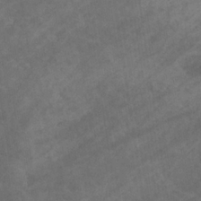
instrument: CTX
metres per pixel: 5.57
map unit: eHb
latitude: -32.4629
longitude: 71.7289
